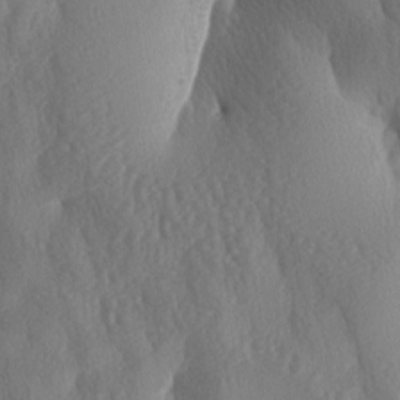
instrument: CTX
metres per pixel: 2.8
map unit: lAa
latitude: -8.0850
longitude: -128.4790
